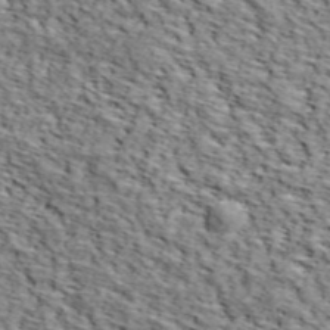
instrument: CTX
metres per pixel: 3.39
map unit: lHvf
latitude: 38.5357
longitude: -87.0458
